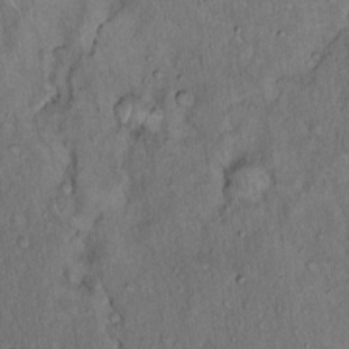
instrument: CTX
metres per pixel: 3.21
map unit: Hto
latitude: 15.8206
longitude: -59.1403
